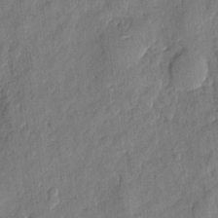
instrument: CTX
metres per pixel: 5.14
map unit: eHh
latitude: 5.8205
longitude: -73.1781
